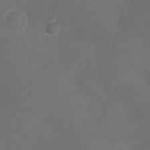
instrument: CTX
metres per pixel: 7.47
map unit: Ht
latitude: -6.1983
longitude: -20.8191
